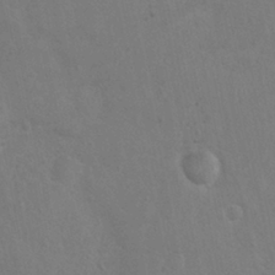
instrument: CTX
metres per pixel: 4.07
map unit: Nhu
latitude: 0.5168
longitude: -15.9906
